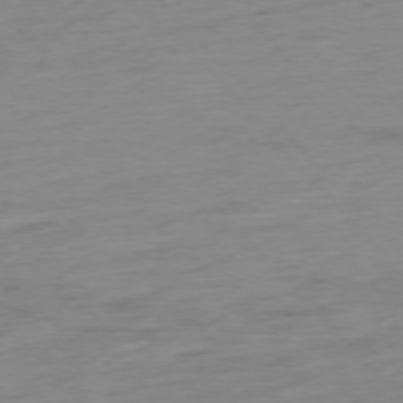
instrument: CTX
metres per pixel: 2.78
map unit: Hpe
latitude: -76.6896
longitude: -14.8191
